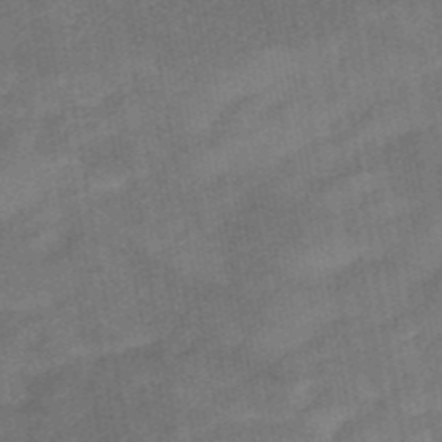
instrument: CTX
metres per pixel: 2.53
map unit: eHb
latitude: -40.0283
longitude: 82.8597
